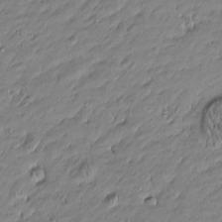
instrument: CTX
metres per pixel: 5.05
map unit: Htu
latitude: -5.8044
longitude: 176.9731
